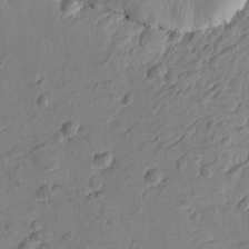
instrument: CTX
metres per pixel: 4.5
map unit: Htu
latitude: -3.3698
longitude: -176.1011
